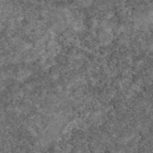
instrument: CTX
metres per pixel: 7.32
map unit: eAb
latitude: 47.7639
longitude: 118.2173
